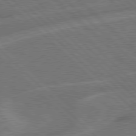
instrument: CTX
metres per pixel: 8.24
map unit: Hpe
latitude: 77.8583
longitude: -151.6505
